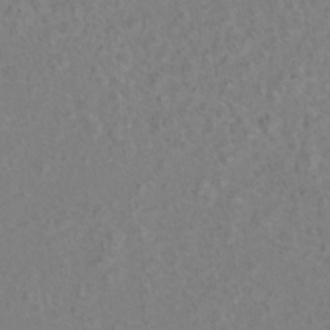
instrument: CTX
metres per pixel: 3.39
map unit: Hto
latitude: 7.0080
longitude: -31.3293
